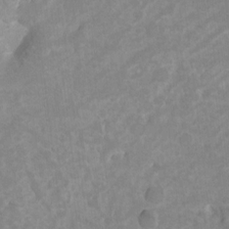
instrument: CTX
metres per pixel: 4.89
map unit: Ht
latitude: 6.1578
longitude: -30.5546
